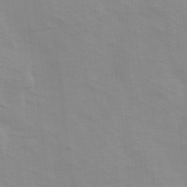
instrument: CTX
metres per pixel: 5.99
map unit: Ave
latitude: 14.1200
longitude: -103.7072
